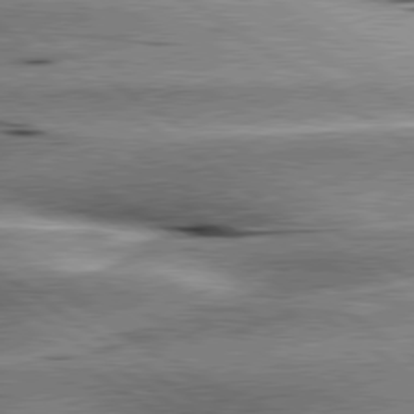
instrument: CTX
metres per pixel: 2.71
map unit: lApd
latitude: 80.0822
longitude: -140.8380
